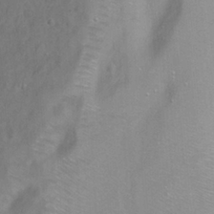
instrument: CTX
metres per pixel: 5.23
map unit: Ht
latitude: -0.1984
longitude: -33.1214
